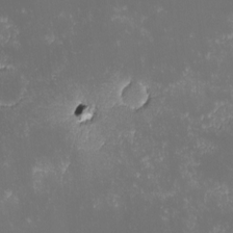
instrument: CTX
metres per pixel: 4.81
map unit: lHvf
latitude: -13.4643
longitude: -103.6883
